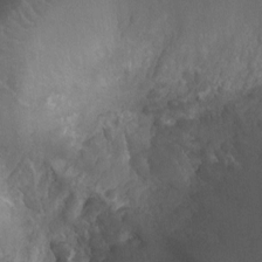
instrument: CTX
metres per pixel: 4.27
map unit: Ht
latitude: -9.6344
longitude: -21.1781
